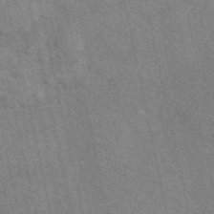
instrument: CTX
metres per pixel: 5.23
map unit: eAb
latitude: 48.8569
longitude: 105.9367
